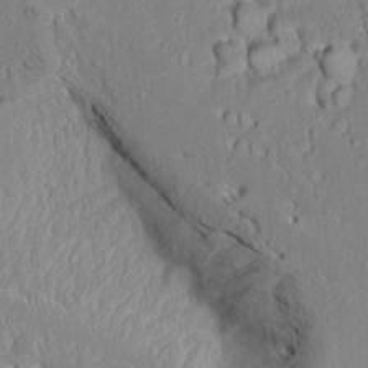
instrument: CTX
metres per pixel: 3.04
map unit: Aa
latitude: 8.8947
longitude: -134.0255
